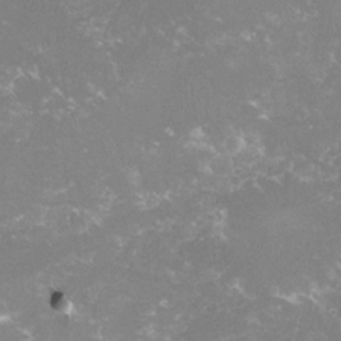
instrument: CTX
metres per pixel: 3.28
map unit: lHvf
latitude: -15.7289
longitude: -100.2901
